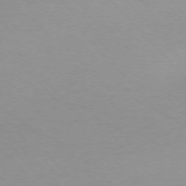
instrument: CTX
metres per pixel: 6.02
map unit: Ap
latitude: -76.7085
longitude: -71.9150
